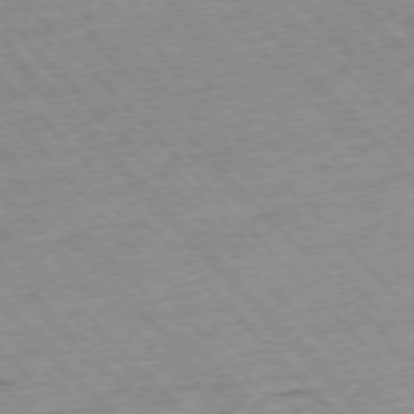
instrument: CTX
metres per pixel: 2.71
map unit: Hpe
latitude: -76.5952
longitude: -15.8395
